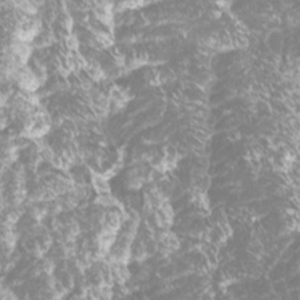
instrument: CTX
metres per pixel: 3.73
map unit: Htu
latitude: -10.9353
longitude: -73.9339
